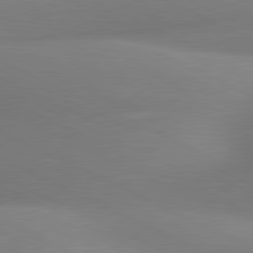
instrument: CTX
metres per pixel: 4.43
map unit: lApd
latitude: 80.9514
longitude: 131.2376
